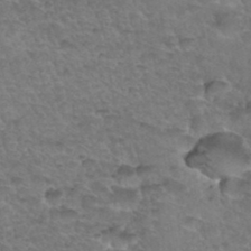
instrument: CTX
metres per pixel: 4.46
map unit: Hto
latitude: 34.8002
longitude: -46.9514
